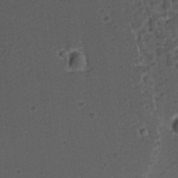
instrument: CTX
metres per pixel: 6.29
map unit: lAvf
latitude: -10.0094
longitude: -120.1389
